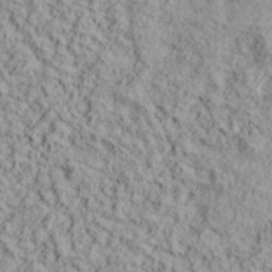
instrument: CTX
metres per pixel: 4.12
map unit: lHvf
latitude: 38.6112
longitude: -89.7828
